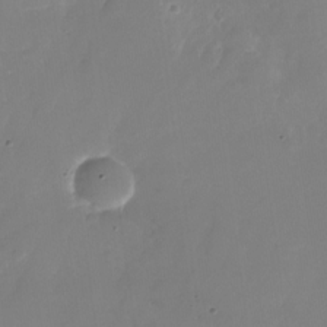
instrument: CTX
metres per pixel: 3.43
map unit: Nhu
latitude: -26.5573
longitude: -71.6316
